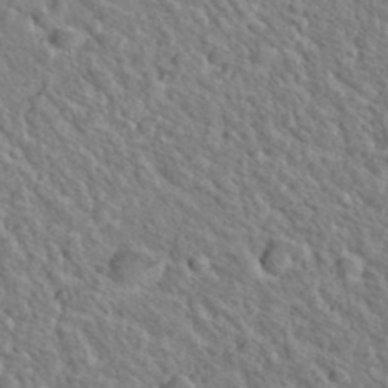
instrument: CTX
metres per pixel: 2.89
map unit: Hto
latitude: 36.0255
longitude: -49.6127
